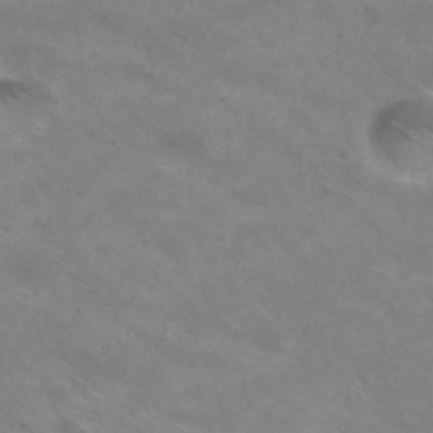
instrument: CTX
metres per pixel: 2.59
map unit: Hto
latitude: 31.0270
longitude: -47.5560
